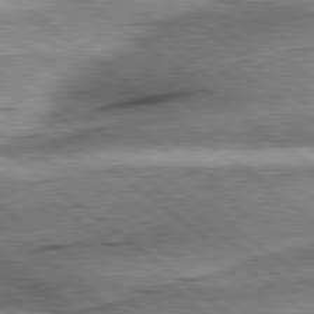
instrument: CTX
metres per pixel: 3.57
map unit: lApd
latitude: 79.4805
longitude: -140.0822
